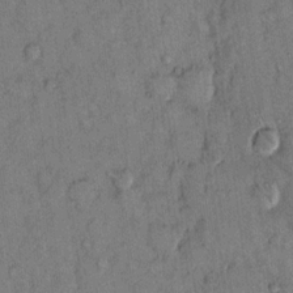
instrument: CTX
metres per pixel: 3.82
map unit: Hto
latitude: 12.9325
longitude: -59.1403
